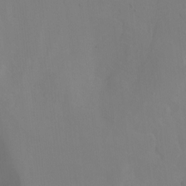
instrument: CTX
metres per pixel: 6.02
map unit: Hto
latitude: -6.7274
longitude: -47.8395
